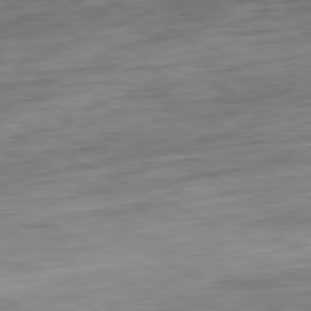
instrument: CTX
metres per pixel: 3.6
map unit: Ap
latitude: -81.1998
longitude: -71.8016
